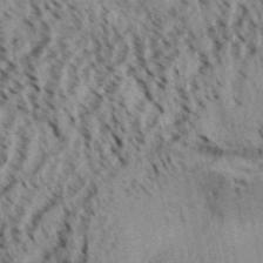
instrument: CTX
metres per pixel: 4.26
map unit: Aa
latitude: 31.9717
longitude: -137.4994
